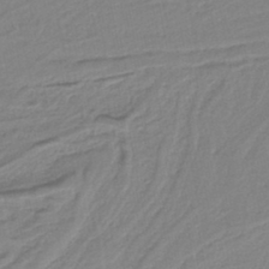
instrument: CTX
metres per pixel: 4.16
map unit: HNb
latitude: -36.4251
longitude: 58.4251
